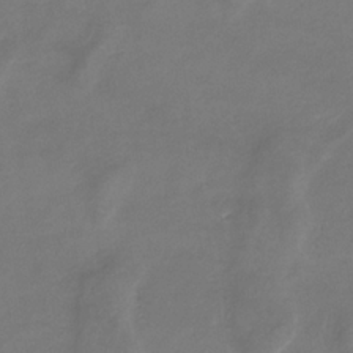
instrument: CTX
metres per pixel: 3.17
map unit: eHb
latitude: -33.2187
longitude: 72.1983
